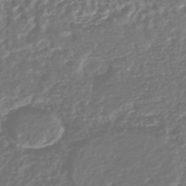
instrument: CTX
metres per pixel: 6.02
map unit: ANa
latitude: -45.0486
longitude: 106.5385
